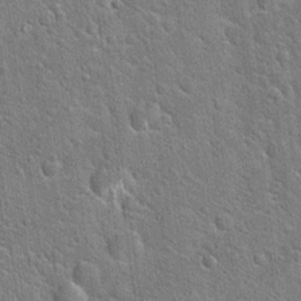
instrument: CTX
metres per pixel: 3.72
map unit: Hto
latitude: 20.9325
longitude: -51.6316
